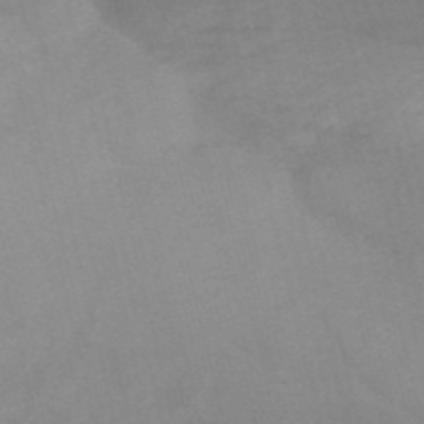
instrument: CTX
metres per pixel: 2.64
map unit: HNb
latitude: -53.9367
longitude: -47.4616
